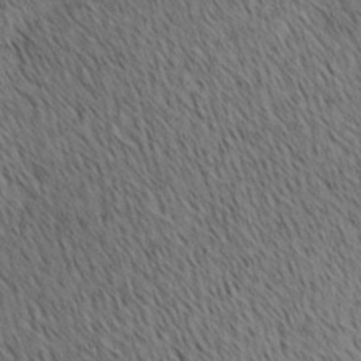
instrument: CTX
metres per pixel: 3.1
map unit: lAa
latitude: 10.5168
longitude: -108.2144
